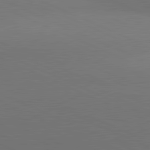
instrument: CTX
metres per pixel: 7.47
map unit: lApd
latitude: 81.2915
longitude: 136.7463
